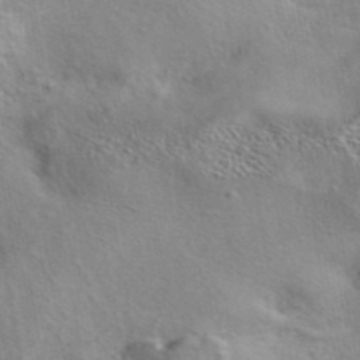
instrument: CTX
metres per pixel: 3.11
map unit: eAb
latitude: 42.1389
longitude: 103.6911
